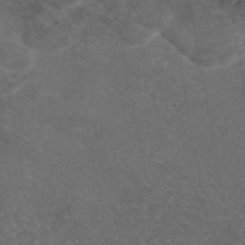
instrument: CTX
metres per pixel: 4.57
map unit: eAb
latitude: 46.6680
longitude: 114.1606
